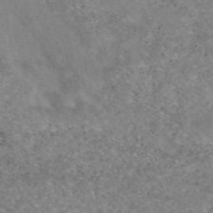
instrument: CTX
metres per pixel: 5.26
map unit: eAb
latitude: 47.7639
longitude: 119.7667
